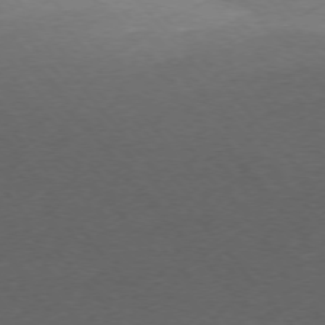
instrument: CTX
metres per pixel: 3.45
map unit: Ap
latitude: -75.9178
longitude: -94.6113
